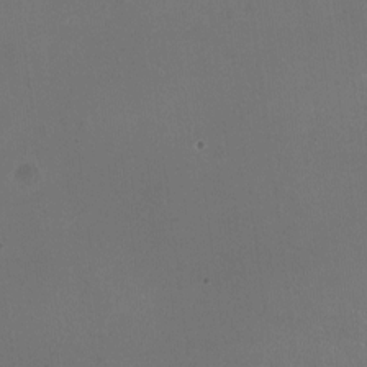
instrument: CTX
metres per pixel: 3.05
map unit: HNhu
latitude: -3.0297
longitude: -1.8394
